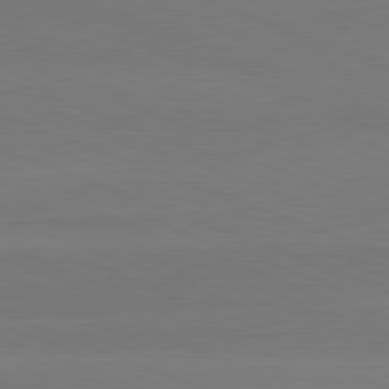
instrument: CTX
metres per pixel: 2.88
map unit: lApd
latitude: 81.1970
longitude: -131.8773
